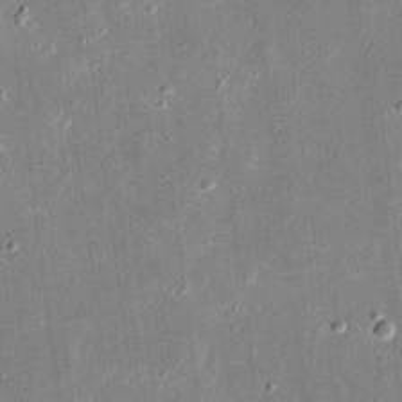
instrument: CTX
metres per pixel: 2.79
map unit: eHh
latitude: 17.3482
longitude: -70.8191
